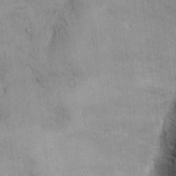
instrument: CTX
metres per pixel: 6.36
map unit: eHh
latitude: 12.4790
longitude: -62.5168
